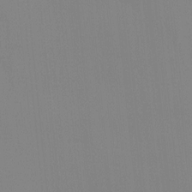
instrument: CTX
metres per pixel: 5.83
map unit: Ave
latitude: 2.9324
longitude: -112.7435
